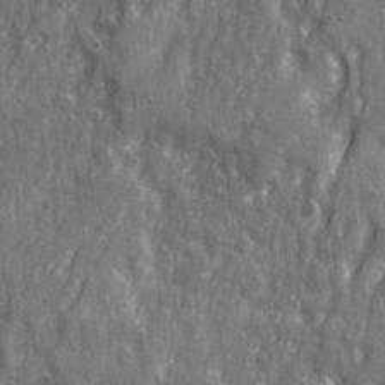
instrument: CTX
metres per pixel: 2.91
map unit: Ave
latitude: 22.5168
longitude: -133.5560
